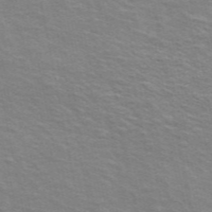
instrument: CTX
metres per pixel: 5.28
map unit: ANa
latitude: 49.3482
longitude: -74.8569
